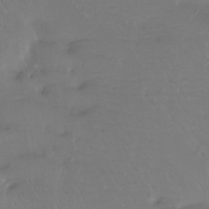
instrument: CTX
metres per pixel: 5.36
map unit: Htu
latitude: -13.6911
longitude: -46.5735
